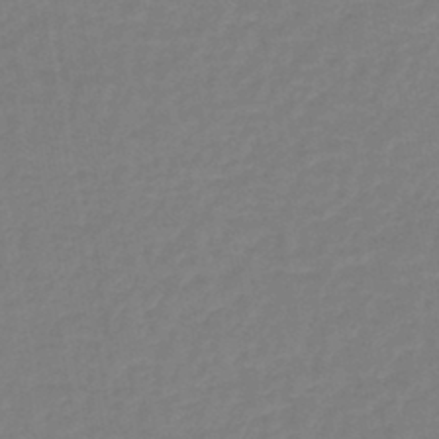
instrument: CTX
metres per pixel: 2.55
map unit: lHb
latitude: -44.4818
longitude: 66.2739
